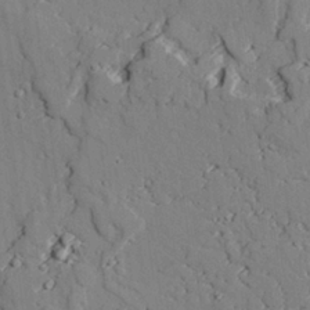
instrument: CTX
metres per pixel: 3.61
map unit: lAvf
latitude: 25.8583
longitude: -110.2523
